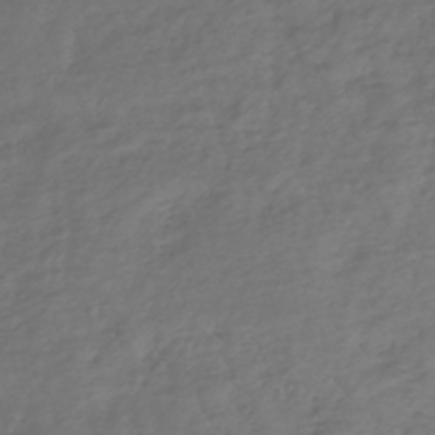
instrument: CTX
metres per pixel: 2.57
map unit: lHb
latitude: -39.1809
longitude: 70.0472
